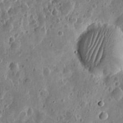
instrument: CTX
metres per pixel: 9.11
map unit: eHh
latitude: 9.4427
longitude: -73.5372
